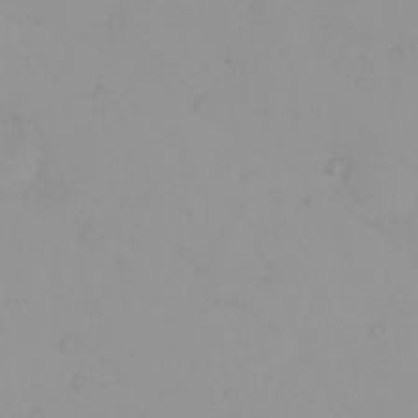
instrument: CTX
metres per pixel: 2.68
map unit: eHh
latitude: -1.3699
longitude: 19.5399
